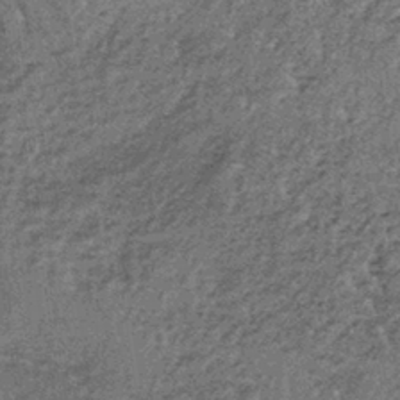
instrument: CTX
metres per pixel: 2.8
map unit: lHb
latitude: -38.6329
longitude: 65.1998
